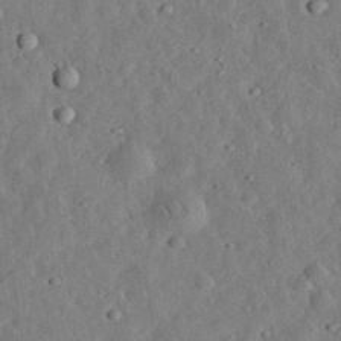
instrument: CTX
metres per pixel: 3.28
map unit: eHh
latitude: 33.1214
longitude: -75.7261
